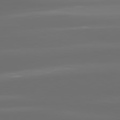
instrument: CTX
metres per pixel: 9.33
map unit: lApd
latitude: 81.1592
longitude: -136.7624
